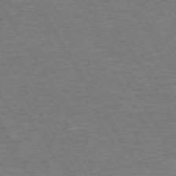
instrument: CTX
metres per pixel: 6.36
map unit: Hpe
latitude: 72.7436
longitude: -123.7827
